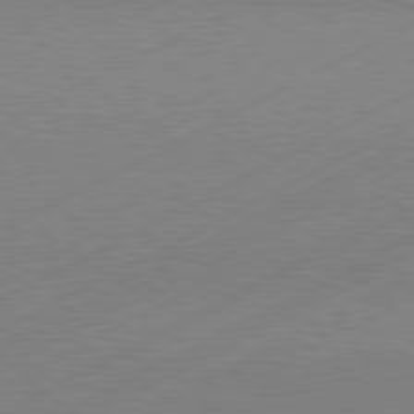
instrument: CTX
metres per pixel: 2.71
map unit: Hpe
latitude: -81.4077
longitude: 12.8408
